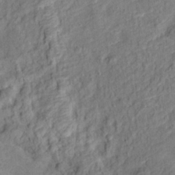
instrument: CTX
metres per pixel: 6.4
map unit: Hto
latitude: 13.1403
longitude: -38.6112
